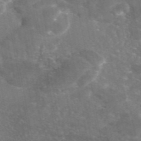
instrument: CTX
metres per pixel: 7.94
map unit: eAb
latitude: 46.0255
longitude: 120.1794
